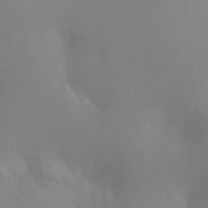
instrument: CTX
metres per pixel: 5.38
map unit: Ht
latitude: -11.5966
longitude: -45.3859
